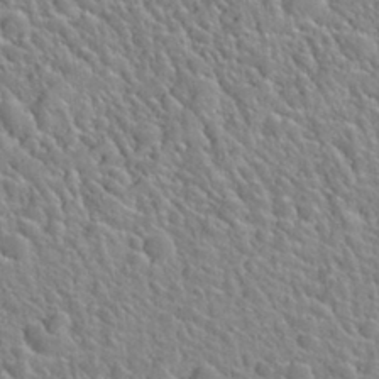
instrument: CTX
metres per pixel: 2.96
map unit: Nhu
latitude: 28.1200
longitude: -52.8380
